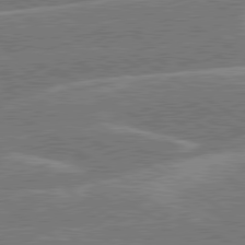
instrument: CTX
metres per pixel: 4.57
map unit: lApd
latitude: 79.9150
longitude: -145.9339
